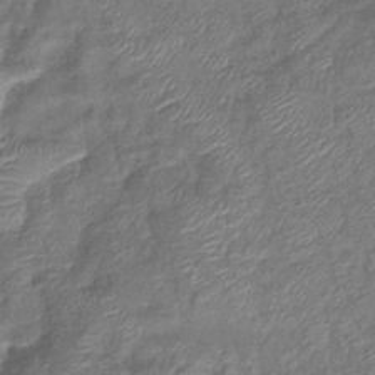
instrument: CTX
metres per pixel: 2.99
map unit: eHb
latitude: -39.4077
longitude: 78.5007
